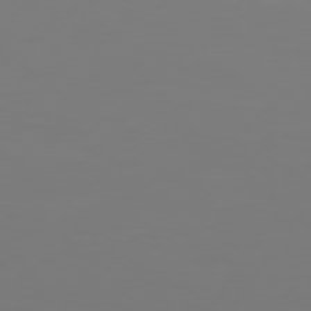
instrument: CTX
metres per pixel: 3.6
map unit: Hpe
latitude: 74.3656
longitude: -130.2712
